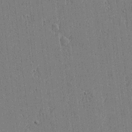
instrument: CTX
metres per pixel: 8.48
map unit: Htu
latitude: -6.4440
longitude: 176.3117
